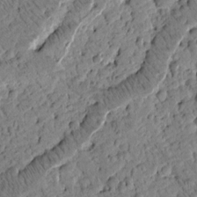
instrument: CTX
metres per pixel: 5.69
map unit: Htu
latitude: -4.1794
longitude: 172.0472
